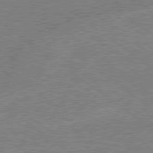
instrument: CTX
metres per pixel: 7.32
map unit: lApd
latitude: 79.1781
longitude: -144.6112
